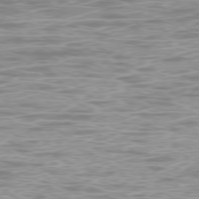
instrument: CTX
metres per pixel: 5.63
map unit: Ap
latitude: -78.2172
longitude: -63.9528
